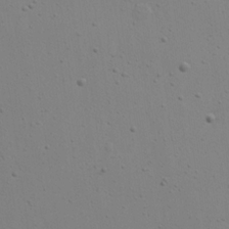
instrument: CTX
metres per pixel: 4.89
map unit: eHh
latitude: 18.7813
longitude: -72.1011
